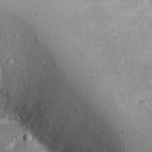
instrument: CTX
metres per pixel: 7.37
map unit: Nhu
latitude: 21.6694
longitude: -71.2348
